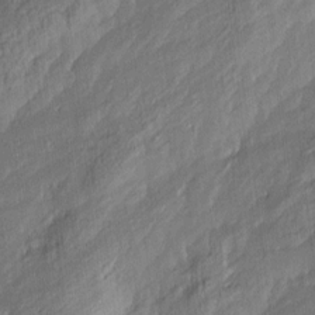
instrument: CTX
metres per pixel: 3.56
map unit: Nve
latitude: -7.1998
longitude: 173.4454
